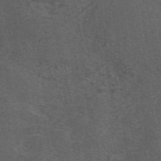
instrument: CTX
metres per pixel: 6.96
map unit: eAb
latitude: 43.7450
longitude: 105.3131
